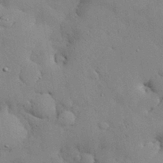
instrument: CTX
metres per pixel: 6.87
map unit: eHh
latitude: 30.2145
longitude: -83.1025
